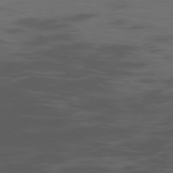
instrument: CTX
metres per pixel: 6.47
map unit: Ap
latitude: -76.8030
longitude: -67.7260
